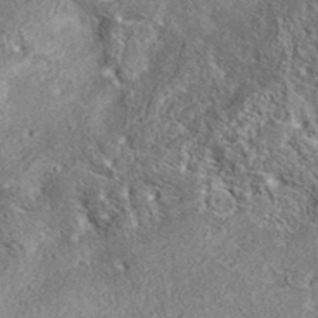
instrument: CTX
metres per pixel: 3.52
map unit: eAb
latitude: 37.6883
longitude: 112.5385
